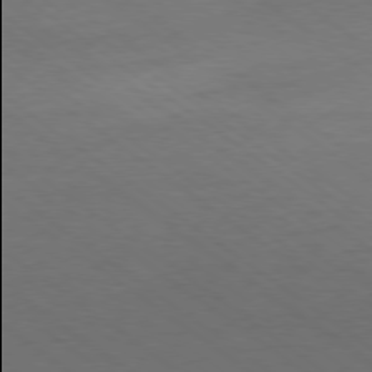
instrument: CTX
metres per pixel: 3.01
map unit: Ap
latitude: -79.1998
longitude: -53.9906
